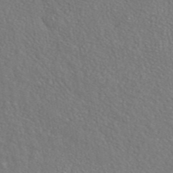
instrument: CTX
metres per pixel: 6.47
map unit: eAb
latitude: 42.8380
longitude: 106.3496
